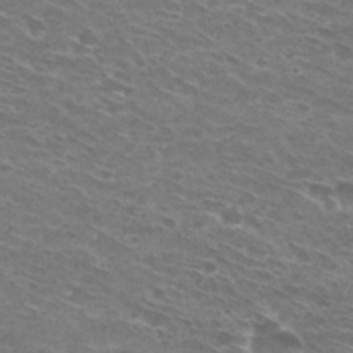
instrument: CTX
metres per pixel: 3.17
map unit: Hto
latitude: 30.5924
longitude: -44.3089
